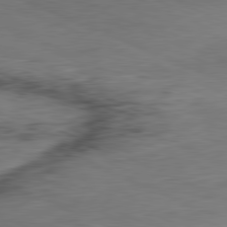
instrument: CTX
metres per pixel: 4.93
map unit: Ap
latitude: -81.7289
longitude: -71.2537
